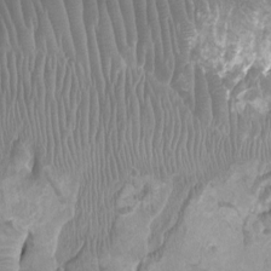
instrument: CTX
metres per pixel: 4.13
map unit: Ht
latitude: -2.1605
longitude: -16.7813
